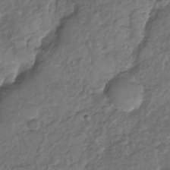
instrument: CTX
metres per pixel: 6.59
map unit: Nhu
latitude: -31.0486
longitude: -61.6316
